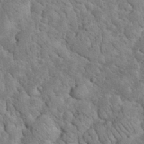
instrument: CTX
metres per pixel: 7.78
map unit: eHh
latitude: 33.5938
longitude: -66.5734
